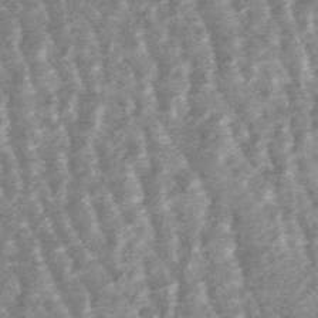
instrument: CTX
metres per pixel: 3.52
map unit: lHb
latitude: -48.0094
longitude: 79.6155
